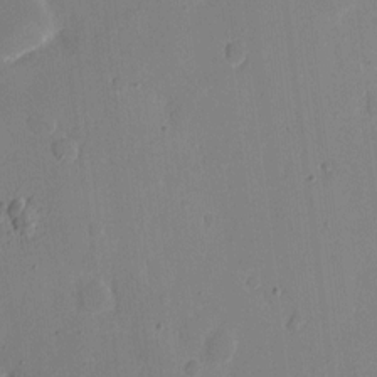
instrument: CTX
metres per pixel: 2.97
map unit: eHh
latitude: 6.6679
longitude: -66.4601
